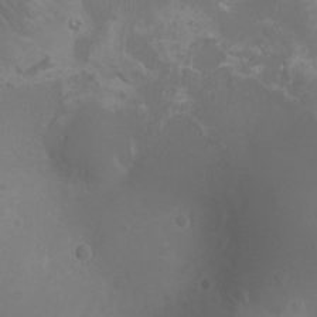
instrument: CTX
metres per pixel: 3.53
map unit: Ht
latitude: -2.9541
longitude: -18.1011
